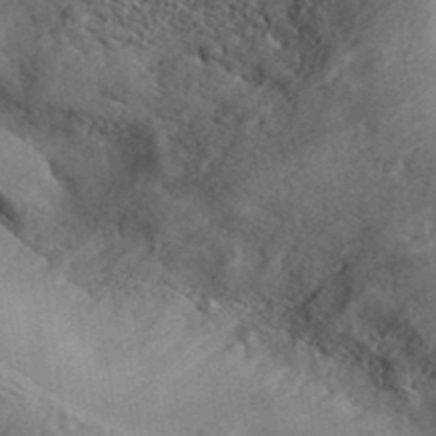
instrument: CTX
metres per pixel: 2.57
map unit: eHh
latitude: 37.2915
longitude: -136.1200
